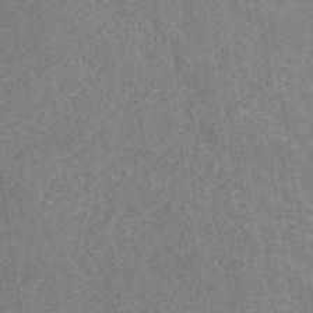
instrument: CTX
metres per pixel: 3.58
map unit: lHb
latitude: -40.5196
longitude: 75.7478
